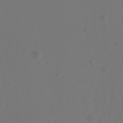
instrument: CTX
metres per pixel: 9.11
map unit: Ht
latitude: -0.3118
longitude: -46.4979
